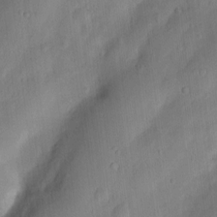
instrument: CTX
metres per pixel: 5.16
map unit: Nhu
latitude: 5.6127
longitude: -24.2333
